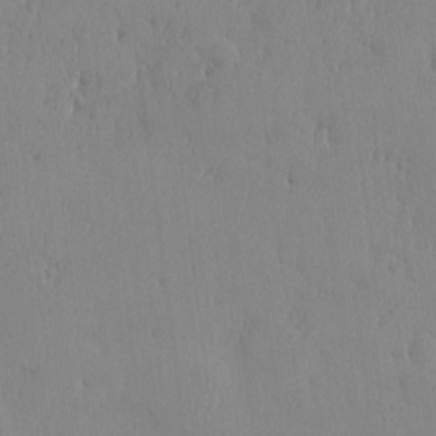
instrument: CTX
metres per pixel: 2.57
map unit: HNhu
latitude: -5.2376
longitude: 15.2943
